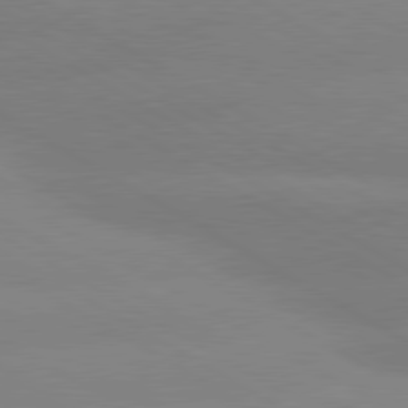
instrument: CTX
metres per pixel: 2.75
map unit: lApd
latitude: 80.3278
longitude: -146.6491
